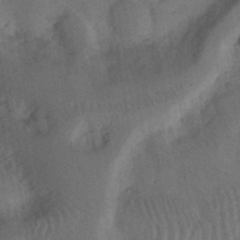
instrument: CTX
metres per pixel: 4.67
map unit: Ht
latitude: 11.3860
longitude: -74.6302
